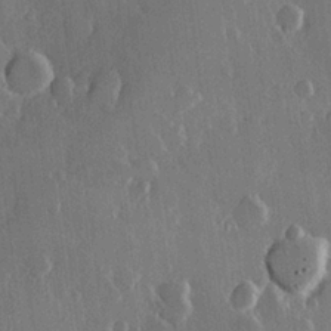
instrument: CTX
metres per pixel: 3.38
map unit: Hve
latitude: 23.0269
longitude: 148.0283
